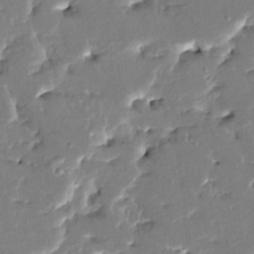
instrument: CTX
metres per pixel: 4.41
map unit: HNhu
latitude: 6.7246
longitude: -5.8205
